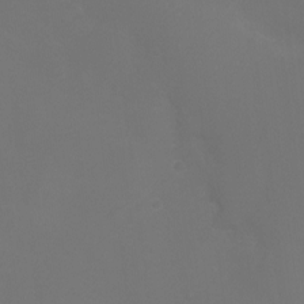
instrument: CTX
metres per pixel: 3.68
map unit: Ht
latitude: -3.0108
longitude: -19.1781
